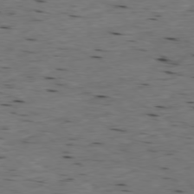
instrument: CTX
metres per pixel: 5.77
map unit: Ap
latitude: -77.6533
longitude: -89.3482
